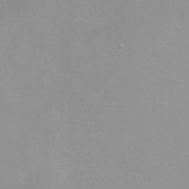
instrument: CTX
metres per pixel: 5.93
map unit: Ht
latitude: -8.8786
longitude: -35.8205
